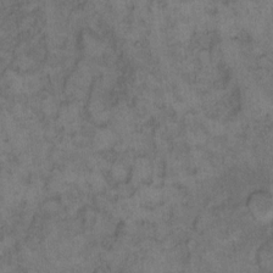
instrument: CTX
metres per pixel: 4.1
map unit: eHh
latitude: 12.4412
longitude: -63.8206
